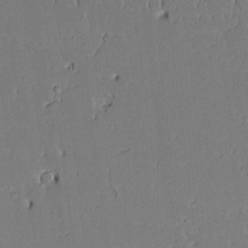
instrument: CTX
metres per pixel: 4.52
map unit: Aa
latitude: 11.8961
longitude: -126.9892
